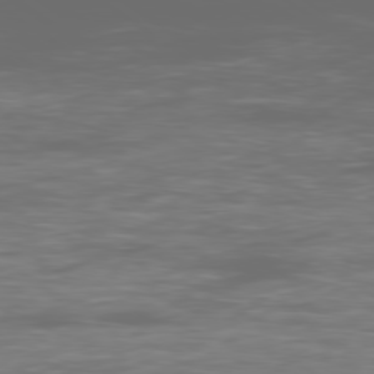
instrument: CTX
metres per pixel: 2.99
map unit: Ap
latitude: -79.4076
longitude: -59.4804
